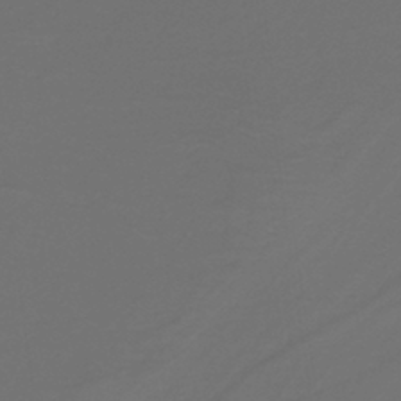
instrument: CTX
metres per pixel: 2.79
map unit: lHb
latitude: -39.7856
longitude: 53.4454
